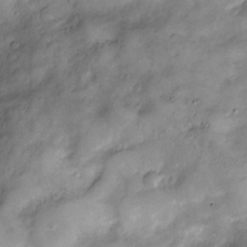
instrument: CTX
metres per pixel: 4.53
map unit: Nve
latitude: -26.5762
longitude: -148.9136
